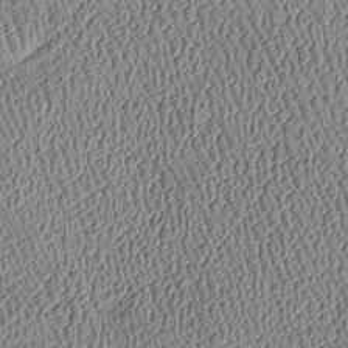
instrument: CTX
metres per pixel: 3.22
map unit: Htu
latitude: -7.5777
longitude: 156.7652
